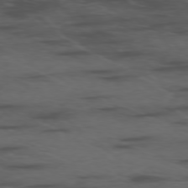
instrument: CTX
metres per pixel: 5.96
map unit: Ap
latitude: -76.8975
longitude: -66.4601
